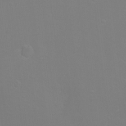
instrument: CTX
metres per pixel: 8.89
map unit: Ht
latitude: -6.4251
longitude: -28.7246
